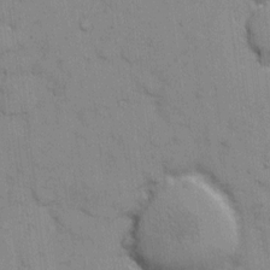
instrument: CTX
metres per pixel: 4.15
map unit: eHh
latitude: 6.7624
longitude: -65.3104
